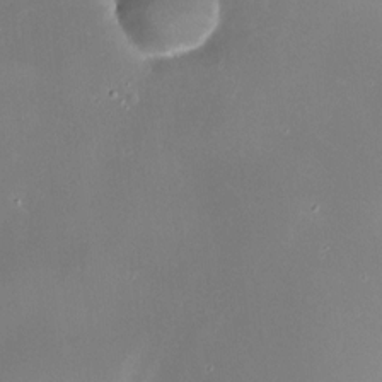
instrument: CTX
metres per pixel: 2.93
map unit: HNhu
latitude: 6.8002
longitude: 8.0094
